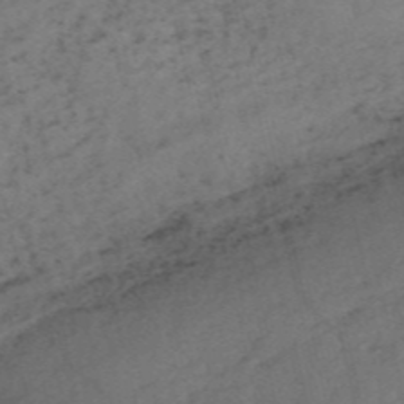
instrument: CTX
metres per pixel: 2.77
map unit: HNb
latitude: -54.9353
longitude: -47.7639
